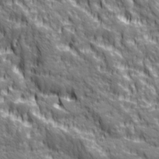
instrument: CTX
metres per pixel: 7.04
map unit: Ave
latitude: 20.0822
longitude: -134.7057
